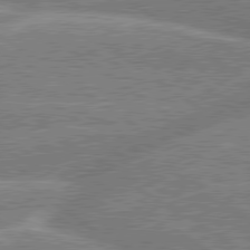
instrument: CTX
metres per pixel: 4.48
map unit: lApd
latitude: 79.7639
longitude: -156.8946
